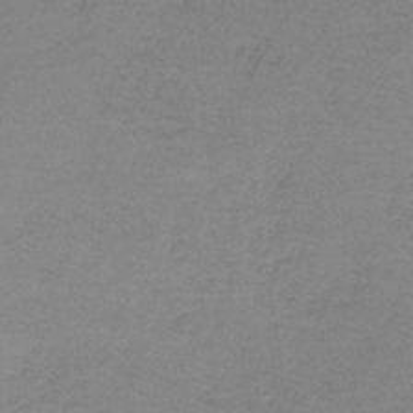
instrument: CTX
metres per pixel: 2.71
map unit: eAb
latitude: -36.1416
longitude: 53.3509
